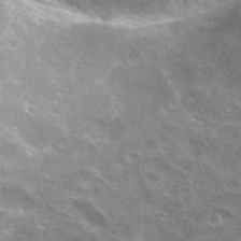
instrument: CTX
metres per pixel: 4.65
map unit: Hto
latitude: 29.4426
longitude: -43.6505
